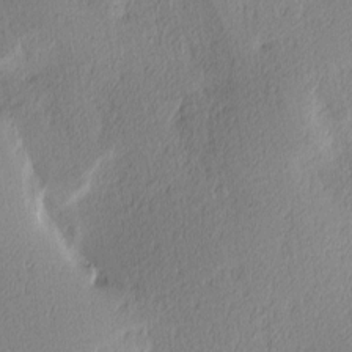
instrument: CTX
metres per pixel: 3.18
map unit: Ave
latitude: 3.7260
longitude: -114.8191
